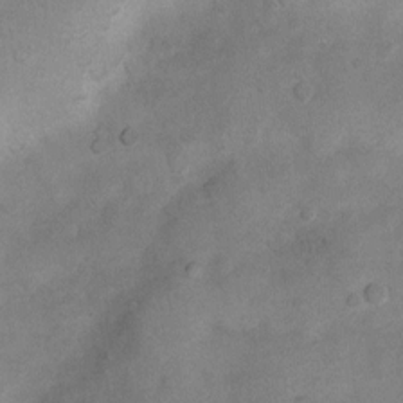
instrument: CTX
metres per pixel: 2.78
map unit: Nhu
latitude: 8.4412
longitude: -23.0080
